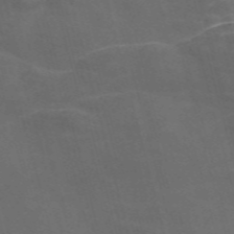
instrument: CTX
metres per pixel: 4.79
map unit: Nve
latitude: -58.2361
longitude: 64.9353
